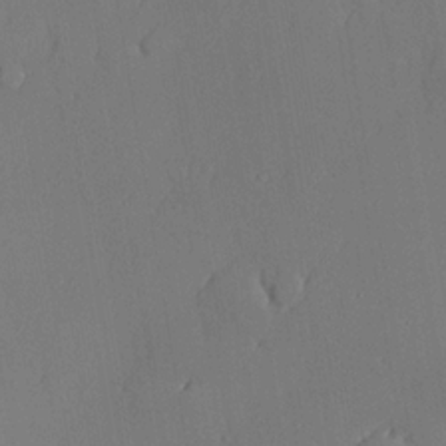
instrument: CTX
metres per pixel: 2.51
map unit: lHvf
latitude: 21.0648
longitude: 145.1809
